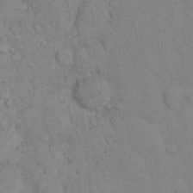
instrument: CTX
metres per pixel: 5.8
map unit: eHh
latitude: 16.5924
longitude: -63.0270
